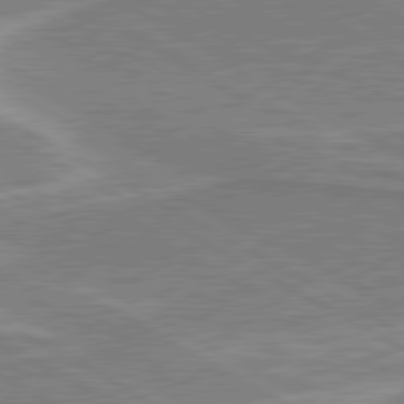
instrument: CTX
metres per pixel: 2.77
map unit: lApd
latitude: 80.4979
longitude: 142.1983
